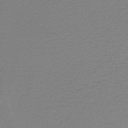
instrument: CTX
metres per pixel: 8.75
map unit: lHb
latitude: -38.3873
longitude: 55.4455
